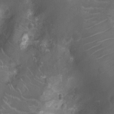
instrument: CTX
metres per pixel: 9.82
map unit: Nhu
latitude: -10.1228
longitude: -21.3293
